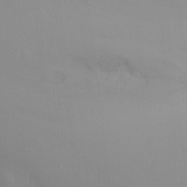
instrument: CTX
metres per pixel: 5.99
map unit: Htu
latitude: -15.7289
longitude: -47.4238
